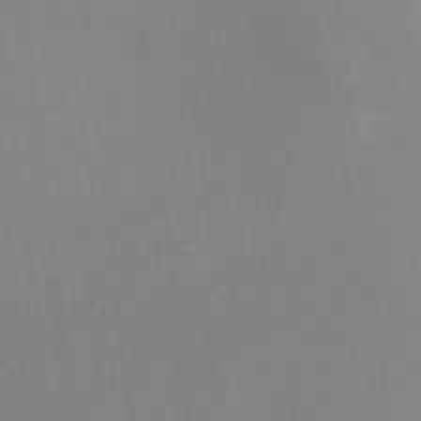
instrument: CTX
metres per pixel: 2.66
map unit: eAb
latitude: 48.9514
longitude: 119.2754
